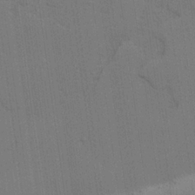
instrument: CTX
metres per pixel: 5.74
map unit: lAvf
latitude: 25.6693
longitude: -111.5182
